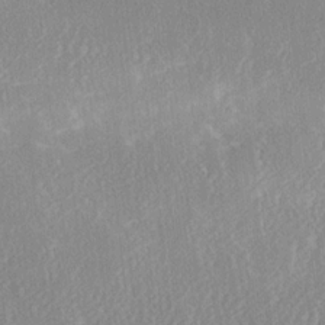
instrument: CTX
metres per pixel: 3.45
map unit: Ave
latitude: 18.2333
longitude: -137.4238
